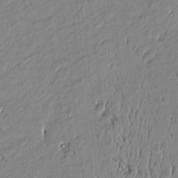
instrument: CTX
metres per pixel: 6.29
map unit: Htu
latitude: -5.7099
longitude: 176.7085
